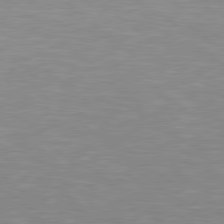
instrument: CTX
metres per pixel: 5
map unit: Hpe
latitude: 78.8191
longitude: -125.3481
